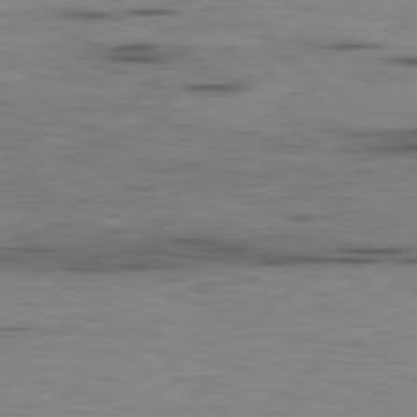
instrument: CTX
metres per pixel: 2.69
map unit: Ap
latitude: -80.1417
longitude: -92.1389
